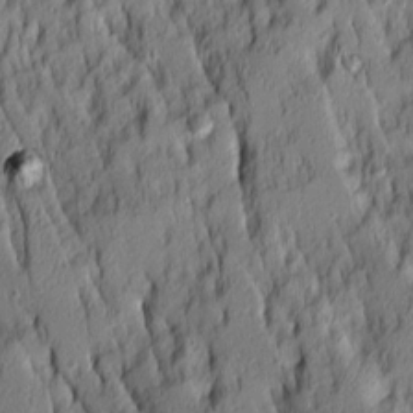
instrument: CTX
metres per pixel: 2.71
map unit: Ave
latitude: 14.1389
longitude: -132.6113
